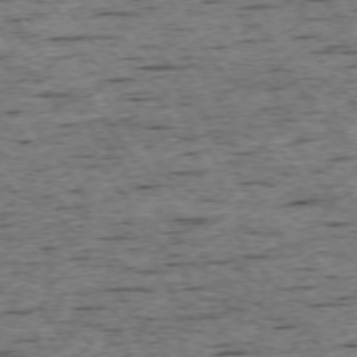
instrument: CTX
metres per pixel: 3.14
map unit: Ap
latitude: -74.5196
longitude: -87.8394
